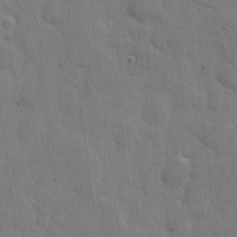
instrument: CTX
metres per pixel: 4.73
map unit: eHh
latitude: 8.1011
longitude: -67.0080
